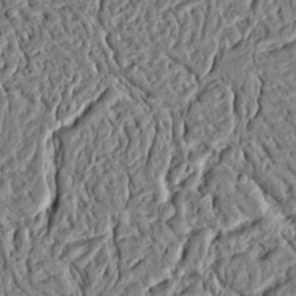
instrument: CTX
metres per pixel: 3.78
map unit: Ht
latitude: 10.3467
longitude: -75.3671
